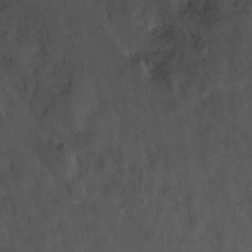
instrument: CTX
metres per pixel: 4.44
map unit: Hto
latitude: 4.2900
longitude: -32.3089
